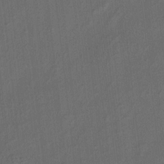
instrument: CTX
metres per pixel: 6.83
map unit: eHh
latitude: 5.4237
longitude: -77.1592
